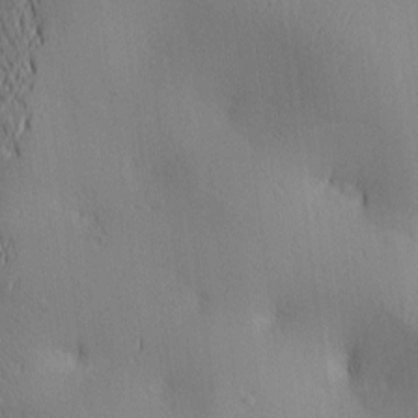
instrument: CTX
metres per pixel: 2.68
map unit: lAa
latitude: 2.6868
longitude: -116.9892
